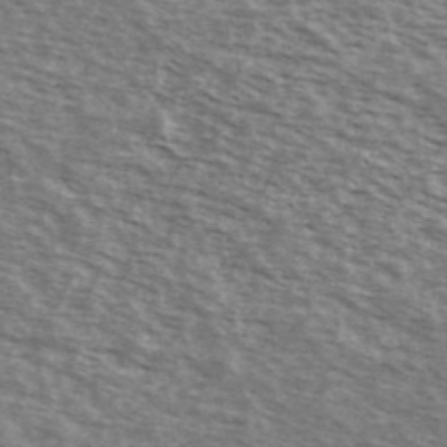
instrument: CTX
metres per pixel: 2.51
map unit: Ave
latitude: 39.1214
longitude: -109.7260
